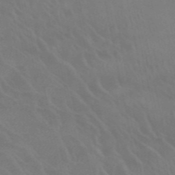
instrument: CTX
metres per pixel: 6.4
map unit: HNb
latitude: -52.8219
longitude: -50.9513
